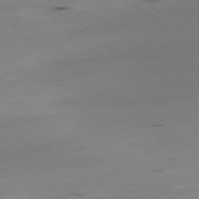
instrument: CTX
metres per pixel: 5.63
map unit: Ap
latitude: -79.0297
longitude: -63.9528
